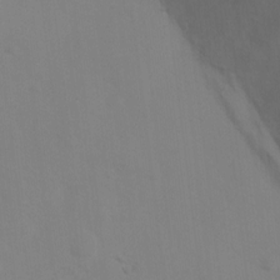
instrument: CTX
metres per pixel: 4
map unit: Ht
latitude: 2.5357
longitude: -23.2348
